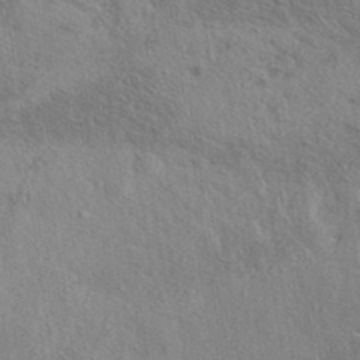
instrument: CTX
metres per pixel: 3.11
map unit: eAb
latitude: 39.6316
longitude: 113.3888
